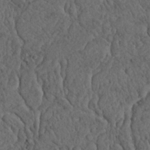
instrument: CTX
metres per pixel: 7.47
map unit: Nhu
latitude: 22.5924
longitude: -68.2712
